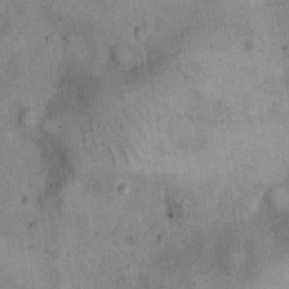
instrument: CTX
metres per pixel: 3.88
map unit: eHh
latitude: 20.9514
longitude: -61.2159
